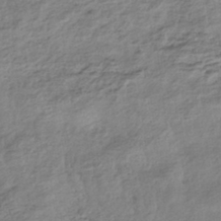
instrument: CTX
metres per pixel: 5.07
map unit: HNhu
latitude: -42.9730
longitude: 104.5573
